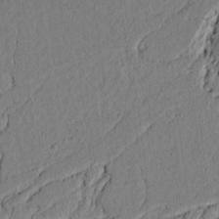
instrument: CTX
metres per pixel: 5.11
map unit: lAvf
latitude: 7.0269
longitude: 165.1998
